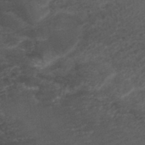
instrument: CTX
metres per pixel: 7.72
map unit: ANa
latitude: 42.2523
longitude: 28.2173
